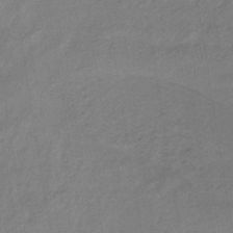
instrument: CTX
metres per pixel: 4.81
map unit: lHb
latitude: -37.8422
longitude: 71.3132
